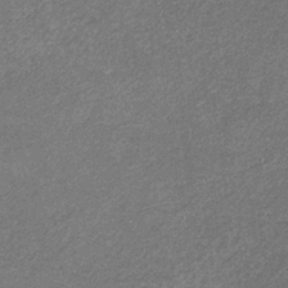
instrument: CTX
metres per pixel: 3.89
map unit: lHb
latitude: -32.8219
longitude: 69.1053
